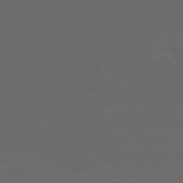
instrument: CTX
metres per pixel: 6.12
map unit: Ap
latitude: -74.3496
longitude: -75.5938
